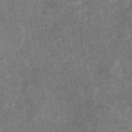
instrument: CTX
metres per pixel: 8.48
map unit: eAb
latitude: 47.5560
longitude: 120.8786
